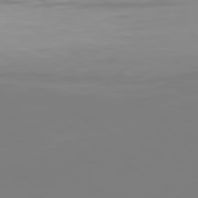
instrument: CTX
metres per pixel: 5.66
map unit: Hpe
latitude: 77.6127
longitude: -136.5546
